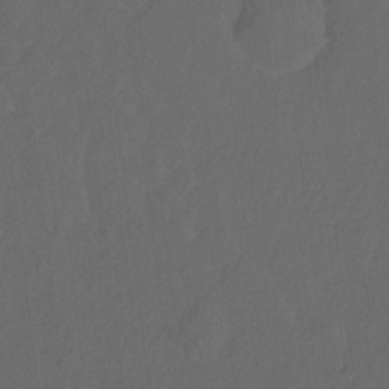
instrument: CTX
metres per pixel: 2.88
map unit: Hto
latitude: -10.2173
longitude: -36.9892
